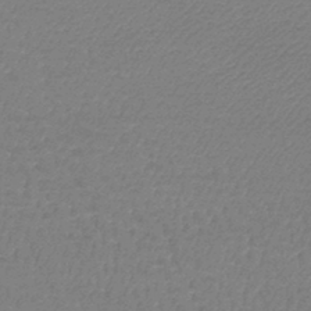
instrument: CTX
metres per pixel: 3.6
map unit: lHb
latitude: -43.1809
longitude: 66.5385
